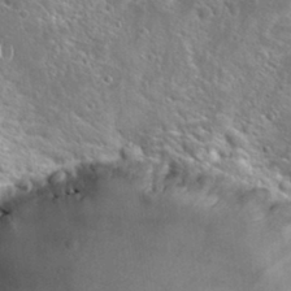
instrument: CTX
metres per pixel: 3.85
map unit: Hto
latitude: 25.8394
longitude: -47.7828
